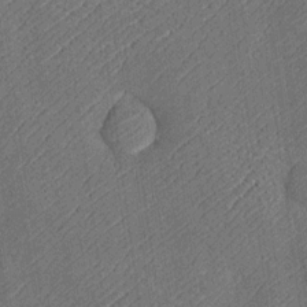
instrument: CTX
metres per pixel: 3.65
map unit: Htu
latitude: -7.2943
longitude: 155.9178
